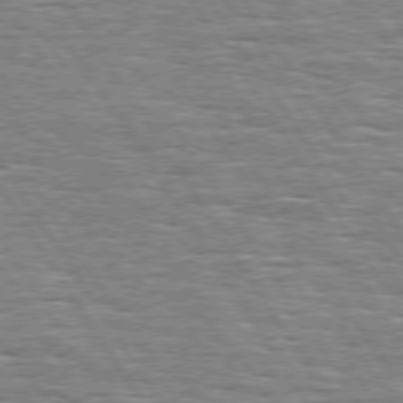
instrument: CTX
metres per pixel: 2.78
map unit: Hpe
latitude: 74.3656
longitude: -138.0444
